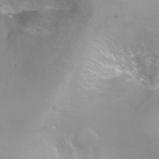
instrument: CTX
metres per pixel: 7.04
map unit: Ht
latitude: -6.6140
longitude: -32.9325
